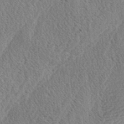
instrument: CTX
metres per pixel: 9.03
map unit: lAa
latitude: -3.3131
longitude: -129.1403
